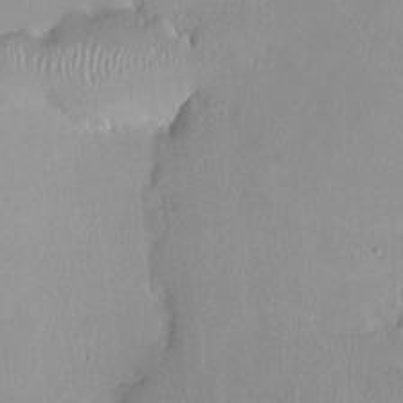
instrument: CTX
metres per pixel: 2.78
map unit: HNhu
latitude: 0.6301
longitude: -3.2348
